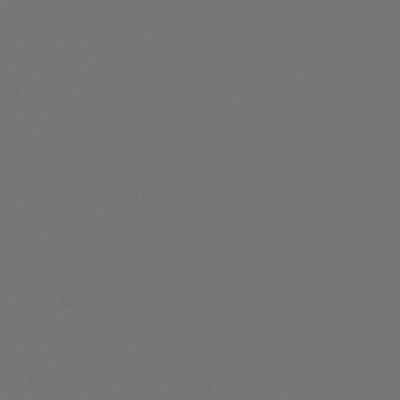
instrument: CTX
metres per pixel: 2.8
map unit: eHb
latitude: -50.6140
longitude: 70.0472
